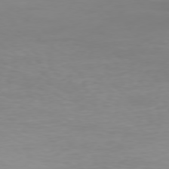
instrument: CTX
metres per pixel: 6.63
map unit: Hpe
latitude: 74.5168
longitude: -130.2145
